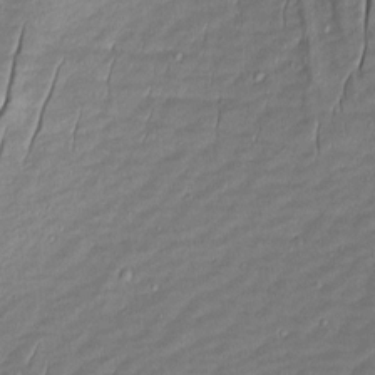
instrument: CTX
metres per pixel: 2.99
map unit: Aa
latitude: 8.8191
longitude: -131.7072
